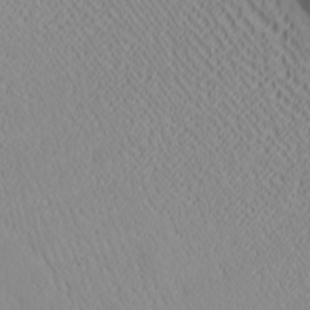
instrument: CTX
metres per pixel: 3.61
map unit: Ave
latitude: 20.8758
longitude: -137.7450
